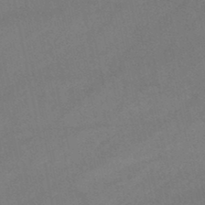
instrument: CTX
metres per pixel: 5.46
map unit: lHb
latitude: -47.2565
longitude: 62.4629
